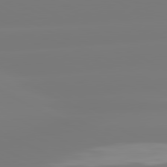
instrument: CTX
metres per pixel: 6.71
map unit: lApd
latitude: 80.8947
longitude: -156.5356
